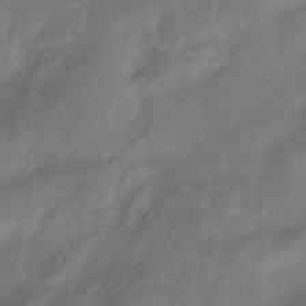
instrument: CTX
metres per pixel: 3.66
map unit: eHb
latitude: -42.9541
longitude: 83.9556
